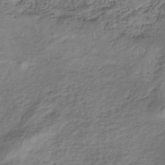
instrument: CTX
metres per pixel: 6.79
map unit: lHb
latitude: -35.0864
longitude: 67.9745
